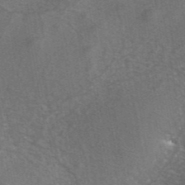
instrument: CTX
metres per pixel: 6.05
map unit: ANa
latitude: 45.1970
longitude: 30.3117
